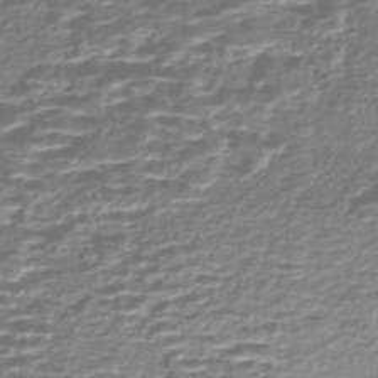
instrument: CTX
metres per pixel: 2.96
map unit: Nhe
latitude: -46.9352
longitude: -171.8583
